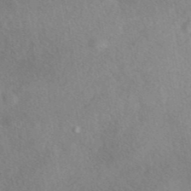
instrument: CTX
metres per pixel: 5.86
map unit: eAb
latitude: 42.4601
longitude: 109.4265
